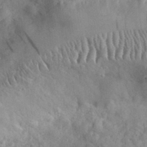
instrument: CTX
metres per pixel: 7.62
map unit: eHh
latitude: 30.8758
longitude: -70.7813
